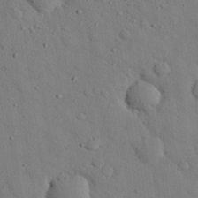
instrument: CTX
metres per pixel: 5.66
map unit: eHh
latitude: 26.3278
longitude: -77.5749
